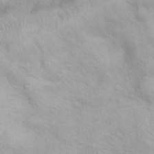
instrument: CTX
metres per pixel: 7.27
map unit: eHh
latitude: 26.3845
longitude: -65.9150
